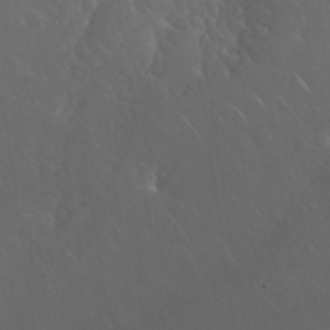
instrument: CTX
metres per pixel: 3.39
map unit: Nhu
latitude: 30.7436
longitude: -57.4237
